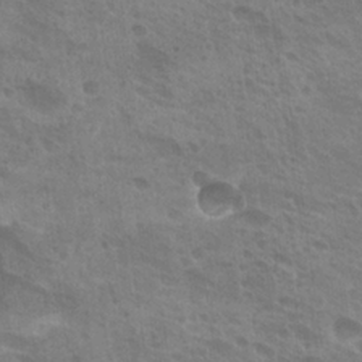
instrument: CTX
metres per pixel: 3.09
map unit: Hto
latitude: 25.4237
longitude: -38.6490
